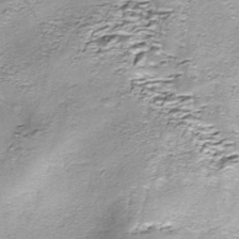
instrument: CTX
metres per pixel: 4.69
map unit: Nhe
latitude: -45.7478
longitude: 153.1809
